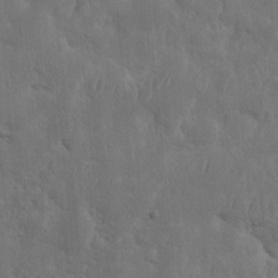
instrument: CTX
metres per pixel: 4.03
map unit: eHh
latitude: 10.6680
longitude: -72.8569
